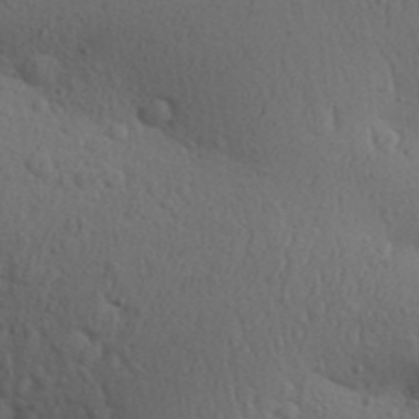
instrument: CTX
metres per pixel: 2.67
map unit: Aa
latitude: 30.6113
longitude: -146.2523
